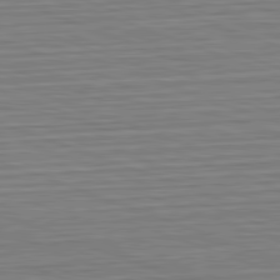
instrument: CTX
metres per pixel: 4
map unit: Hpe
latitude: -82.7652
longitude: 12.5574
